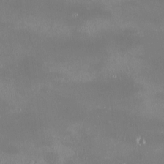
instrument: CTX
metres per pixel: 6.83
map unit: HNhu
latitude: -2.4628
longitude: 11.2943
